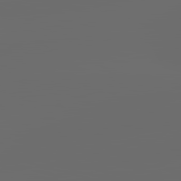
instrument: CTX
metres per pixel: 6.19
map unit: lApd
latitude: 83.7449
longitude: -129.4804
